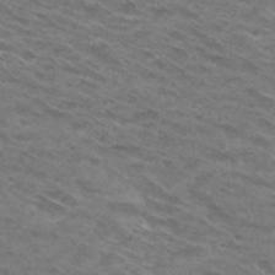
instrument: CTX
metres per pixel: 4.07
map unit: Hto
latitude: 30.6302
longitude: -46.1389
